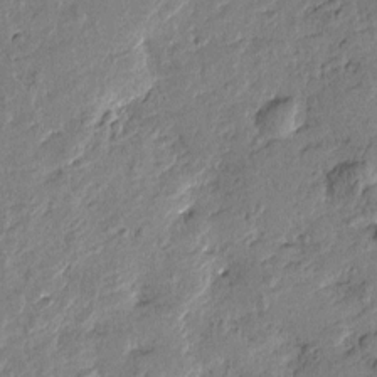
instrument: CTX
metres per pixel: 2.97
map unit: Htu
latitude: -1.4833
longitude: -175.8961
